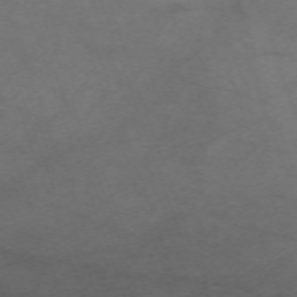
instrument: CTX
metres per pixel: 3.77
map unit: Nhu
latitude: -67.9367
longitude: 40.1417
